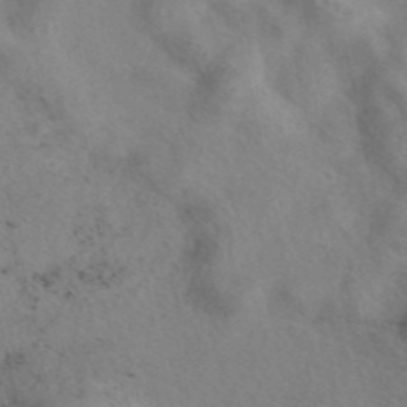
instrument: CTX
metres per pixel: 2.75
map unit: eAb
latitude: 41.1592
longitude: 109.1431
